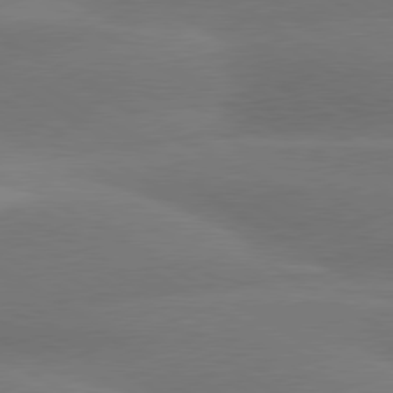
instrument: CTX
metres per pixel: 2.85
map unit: lApd
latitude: 79.7072
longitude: -89.1026
